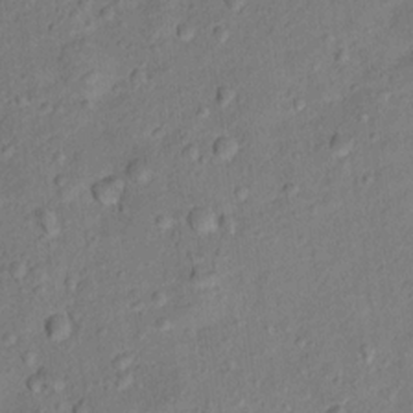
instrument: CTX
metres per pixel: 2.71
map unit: Ht
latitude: 12.0633
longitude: -38.8191
